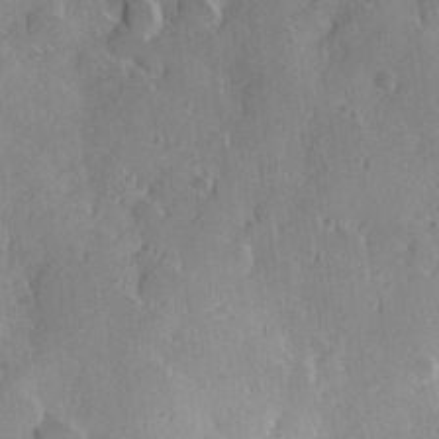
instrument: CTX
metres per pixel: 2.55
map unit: Hve
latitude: 23.6883
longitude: 146.7463
